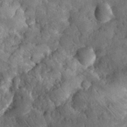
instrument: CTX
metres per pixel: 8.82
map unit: eHh
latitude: 30.8758
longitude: -69.6883
